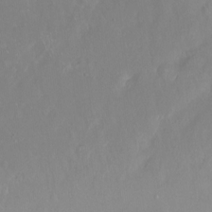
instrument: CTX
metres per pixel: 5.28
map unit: Hto
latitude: -14.2173
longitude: -43.0647
